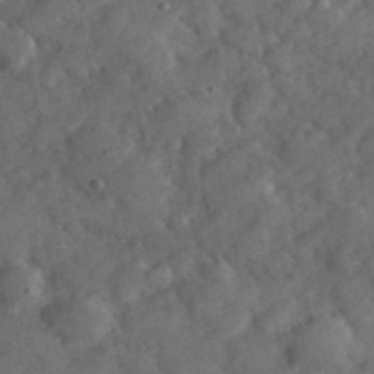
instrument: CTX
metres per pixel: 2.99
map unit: eHh
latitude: 37.2915
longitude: -67.8205
